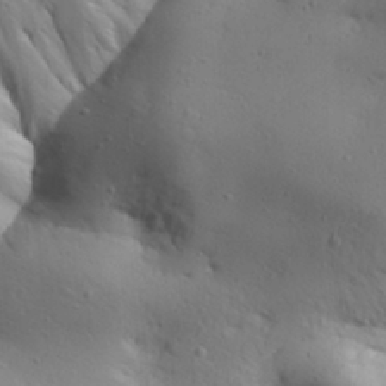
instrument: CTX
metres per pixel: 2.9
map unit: Aa
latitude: 31.1026
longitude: -143.6694
